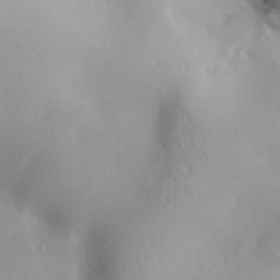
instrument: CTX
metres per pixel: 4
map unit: lAa
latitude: 20.1011
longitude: -138.0444
